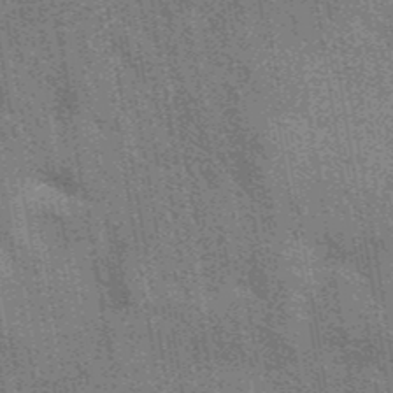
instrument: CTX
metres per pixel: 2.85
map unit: eAb
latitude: 40.6490
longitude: 107.0676
